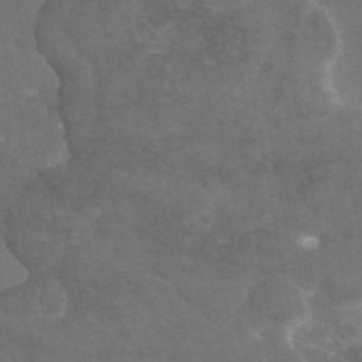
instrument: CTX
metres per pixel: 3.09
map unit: eAb
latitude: 45.8772
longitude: 115.4454
